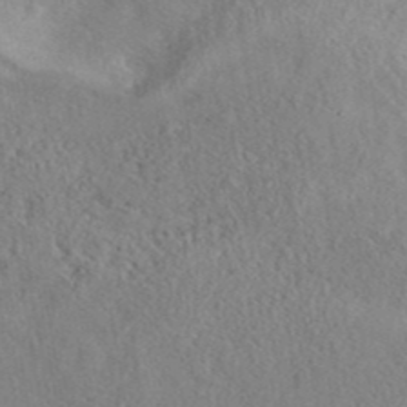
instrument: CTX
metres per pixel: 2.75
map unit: eAb
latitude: 40.5923
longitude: 104.4818
